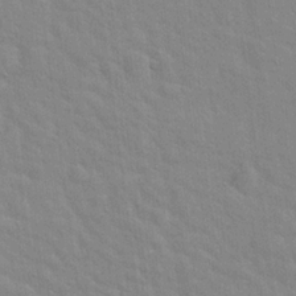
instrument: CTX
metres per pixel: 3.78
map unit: Hto
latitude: 20.2334
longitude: -54.1767
